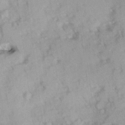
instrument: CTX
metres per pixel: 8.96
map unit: Ave
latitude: 10.0444
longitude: -102.9513
